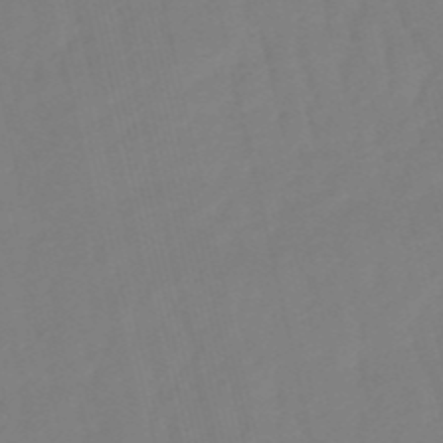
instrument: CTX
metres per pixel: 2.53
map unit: eHb
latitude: -50.2739
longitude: 76.6896
